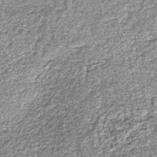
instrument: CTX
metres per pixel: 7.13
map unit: lHb
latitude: -39.0108
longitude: 64.9920
